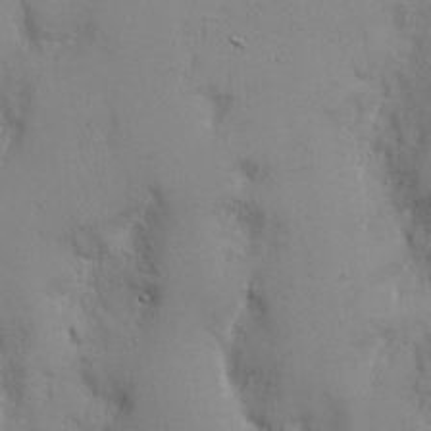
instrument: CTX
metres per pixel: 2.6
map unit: Nhe
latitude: -1.8990
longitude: -59.4238
